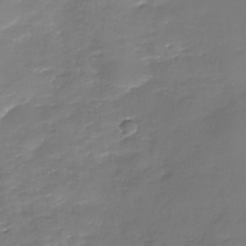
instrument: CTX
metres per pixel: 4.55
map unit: Nhu
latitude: -29.1809
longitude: -64.9892
